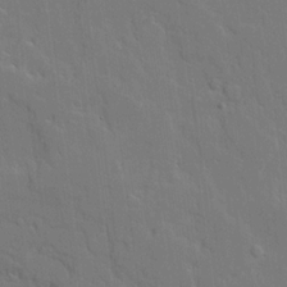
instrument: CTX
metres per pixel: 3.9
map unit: Ave
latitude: 18.2711
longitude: -128.5357
